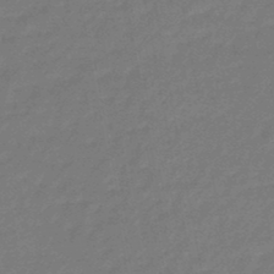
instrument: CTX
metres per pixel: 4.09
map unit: eHb
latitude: -46.3684
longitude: 82.3306
